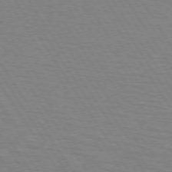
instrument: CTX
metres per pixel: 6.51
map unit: lApd
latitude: 73.5183
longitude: -72.7436
